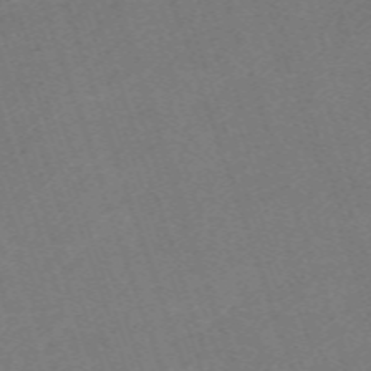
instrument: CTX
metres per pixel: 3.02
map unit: eHh
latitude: -63.7288
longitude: 50.3117
